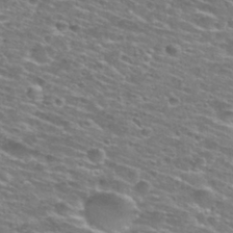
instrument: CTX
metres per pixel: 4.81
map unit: Hto
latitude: 28.7435
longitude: -48.8191
